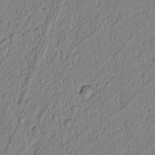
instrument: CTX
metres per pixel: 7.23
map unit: lAvf
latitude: 5.7261
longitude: 164.3307
